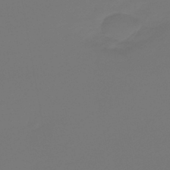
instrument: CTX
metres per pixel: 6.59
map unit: lHb
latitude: -43.5021
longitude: 64.0472
